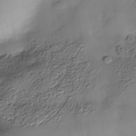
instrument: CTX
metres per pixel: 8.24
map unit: Nhe
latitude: -38.8219
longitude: -117.3482
